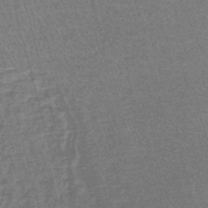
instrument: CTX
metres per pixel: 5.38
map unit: lHb
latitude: -43.7855
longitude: 56.0094
